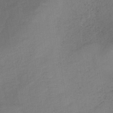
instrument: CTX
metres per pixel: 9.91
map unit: lHb
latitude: -35.0864
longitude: 67.0675
